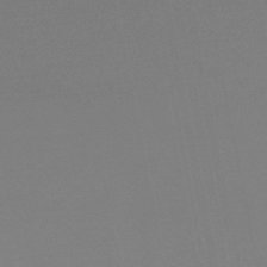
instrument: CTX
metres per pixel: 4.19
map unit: lHb
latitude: -48.6141
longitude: 69.5588
